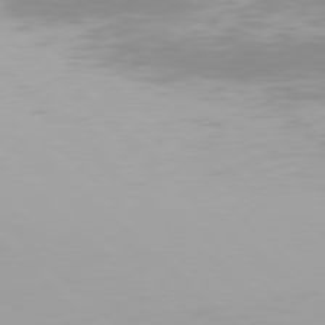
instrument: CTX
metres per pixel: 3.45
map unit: Hpe
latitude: 77.4237
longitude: -132.3278
